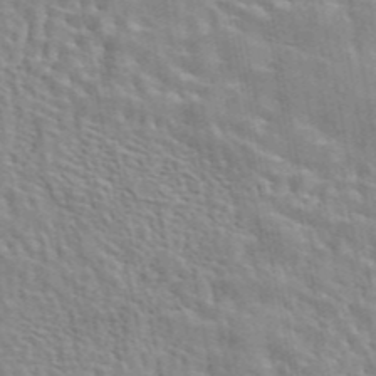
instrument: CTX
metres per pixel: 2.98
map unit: eAb
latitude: 44.0444
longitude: 113.5210
